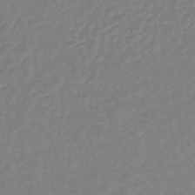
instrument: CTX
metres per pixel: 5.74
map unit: lHb
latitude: -36.7274
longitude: 70.6896
